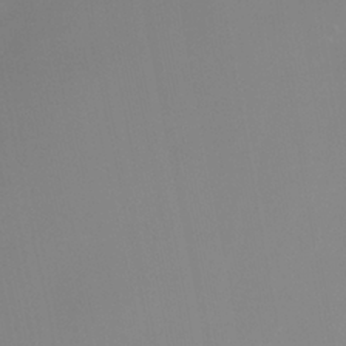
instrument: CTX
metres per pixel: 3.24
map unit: HNhu
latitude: -27.1053
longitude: 74.0850
